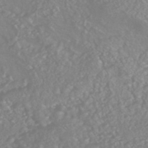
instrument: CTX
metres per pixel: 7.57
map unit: HNhu
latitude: -45.7667
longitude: 97.3510
